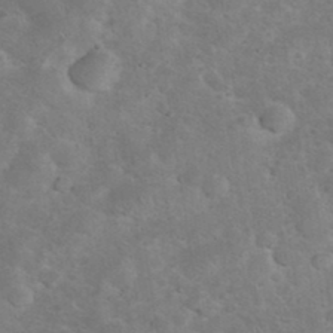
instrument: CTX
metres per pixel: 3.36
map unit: eHh
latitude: 36.8758
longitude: -66.2333
